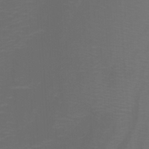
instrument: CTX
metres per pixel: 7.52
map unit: Htu
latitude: -5.9178
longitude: -73.0081
